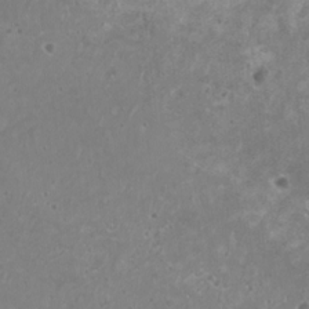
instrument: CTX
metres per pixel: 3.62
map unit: HNhu
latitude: -0.5763
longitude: 2.8219
